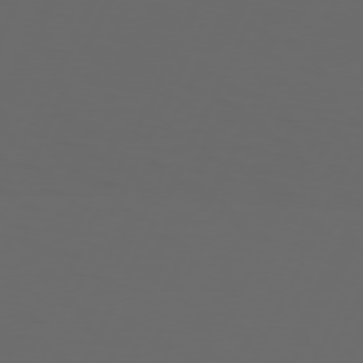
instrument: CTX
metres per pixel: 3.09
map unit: Hpe
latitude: 73.9528
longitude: -126.3467
